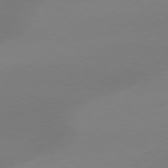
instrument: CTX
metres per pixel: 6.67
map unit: Hpe
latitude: 78.7624
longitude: -131.4616
